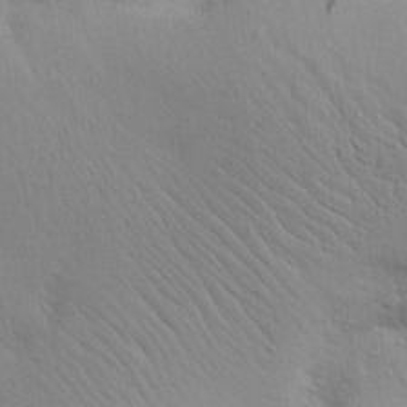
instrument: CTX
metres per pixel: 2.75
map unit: Aa
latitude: 29.2915
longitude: -145.4804
